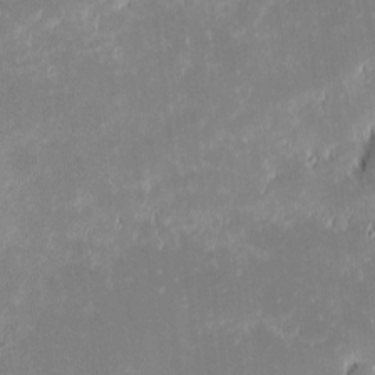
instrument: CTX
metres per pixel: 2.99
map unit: eHh
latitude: -2.0661
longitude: -84.4034
